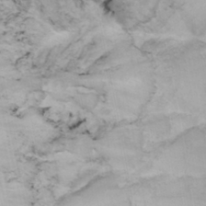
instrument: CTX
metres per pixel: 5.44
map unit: Nhu
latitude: -8.7841
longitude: -65.7450
